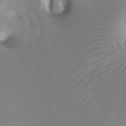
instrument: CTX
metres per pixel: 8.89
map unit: Htu
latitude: -13.5210
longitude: -44.9325
